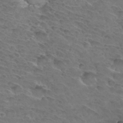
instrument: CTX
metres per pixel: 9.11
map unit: Hto
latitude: 32.8758
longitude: -46.0633
